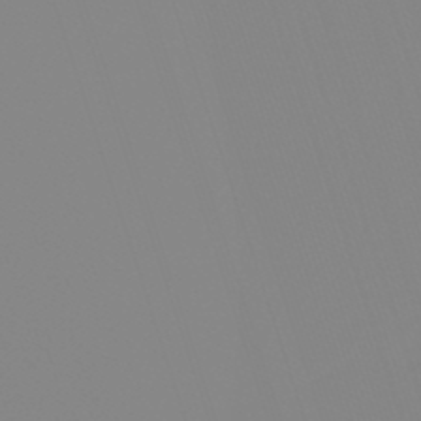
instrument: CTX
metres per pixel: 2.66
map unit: lHb
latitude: -49.0865
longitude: 81.4833
